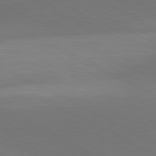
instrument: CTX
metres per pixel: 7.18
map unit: lApd
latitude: 80.8380
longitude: 138.6708
